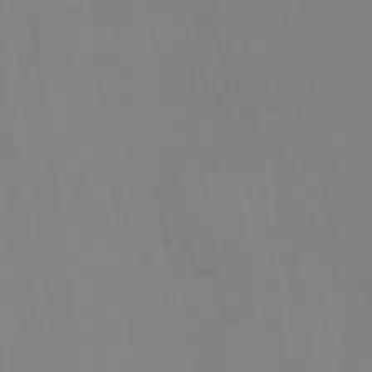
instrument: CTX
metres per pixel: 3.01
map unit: HNhu
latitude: -1.3132
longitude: -6.6868
